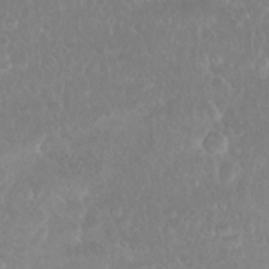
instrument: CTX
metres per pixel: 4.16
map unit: Nhu
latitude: 28.1955
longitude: -63.9150
